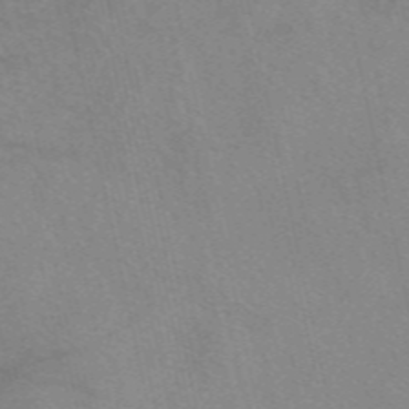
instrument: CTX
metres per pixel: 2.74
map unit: eAb
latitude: 49.8394
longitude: 104.2361
